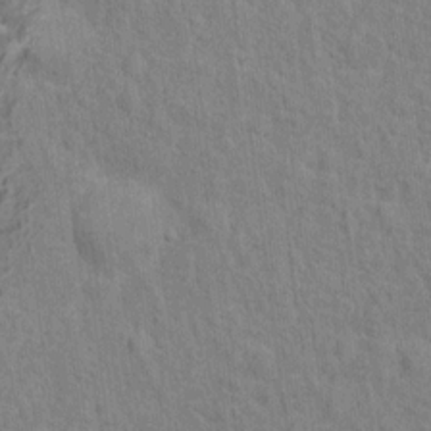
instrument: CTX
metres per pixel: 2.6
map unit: Hto
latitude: 13.2915
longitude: -38.1389
